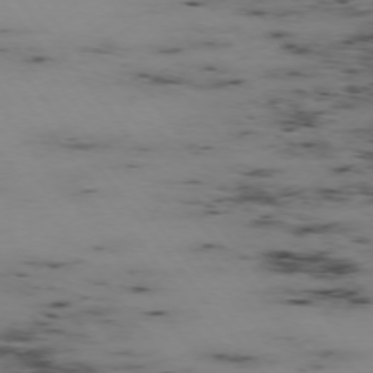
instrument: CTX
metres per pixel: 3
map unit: Hpe
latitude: -74.9731
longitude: 3.5588
